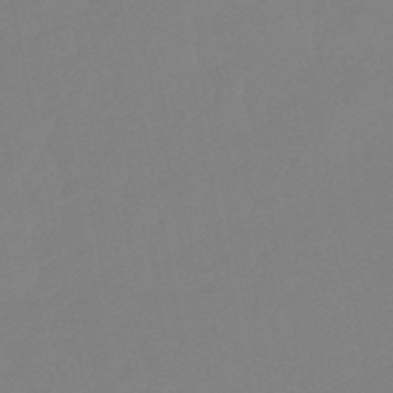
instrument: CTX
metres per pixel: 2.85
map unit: lHb
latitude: -49.5588
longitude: 80.8030
